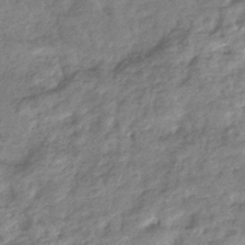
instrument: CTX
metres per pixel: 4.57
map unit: eHb
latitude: -38.0094
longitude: 80.4440
